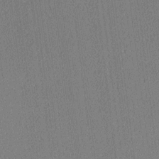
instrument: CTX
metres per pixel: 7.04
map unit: lAa
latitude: 12.8002
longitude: -107.4237
